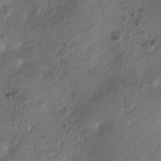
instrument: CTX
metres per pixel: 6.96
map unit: Nhu
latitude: 6.7435
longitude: -22.2145
